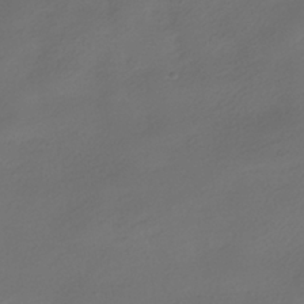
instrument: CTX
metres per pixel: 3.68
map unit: HNhu
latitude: -39.8234
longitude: 96.7652
